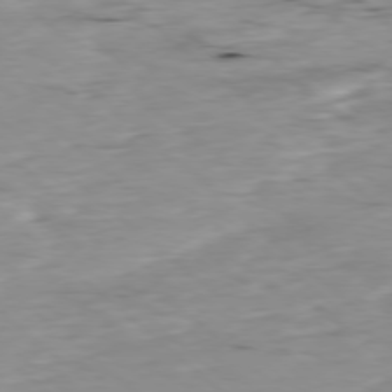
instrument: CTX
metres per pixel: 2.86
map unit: Ap
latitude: -78.3495
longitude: -88.7625
